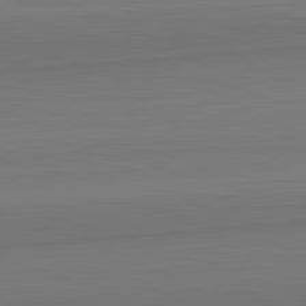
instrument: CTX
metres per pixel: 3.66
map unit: lApd
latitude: 82.5734
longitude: 169.5021
